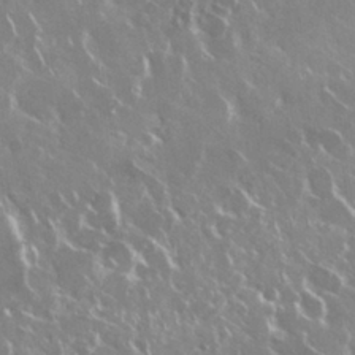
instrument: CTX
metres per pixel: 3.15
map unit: Nhu
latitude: 29.0836
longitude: -60.7813
